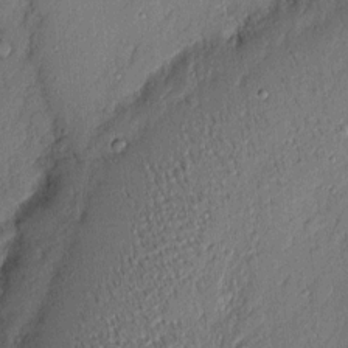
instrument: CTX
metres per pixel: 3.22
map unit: eHh
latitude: 4.0822
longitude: -76.5923
